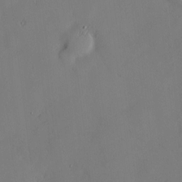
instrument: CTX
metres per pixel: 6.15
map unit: Hve
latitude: -10.3873
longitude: 176.1606
